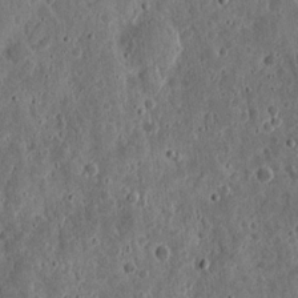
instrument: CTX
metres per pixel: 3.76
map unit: eHh
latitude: 11.7828
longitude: -73.8395
